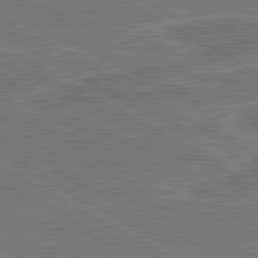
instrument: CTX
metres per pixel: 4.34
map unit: lApd
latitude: 80.6679
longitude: 118.9353
